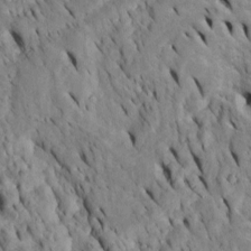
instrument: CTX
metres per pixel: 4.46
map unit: Htu
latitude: -5.7099
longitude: 153.2942
